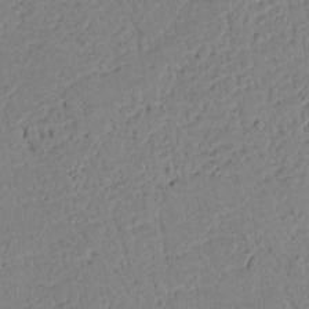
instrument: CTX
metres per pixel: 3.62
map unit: lAvf
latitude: 8.9892
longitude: 167.7667
